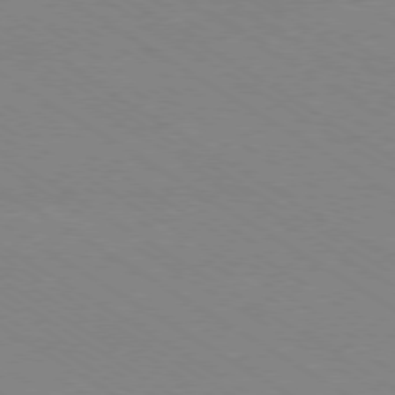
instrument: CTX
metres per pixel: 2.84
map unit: Ap
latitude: -78.9541
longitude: -84.2901
